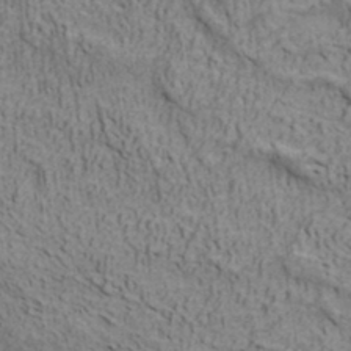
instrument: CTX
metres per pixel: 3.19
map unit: ANa
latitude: 35.4993
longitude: 13.2376
